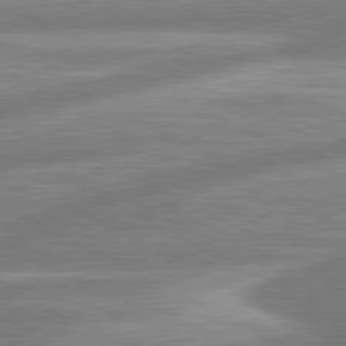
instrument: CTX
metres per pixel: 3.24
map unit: lApd
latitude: 80.7057
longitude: -167.3859
